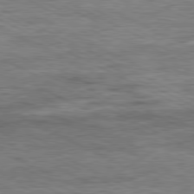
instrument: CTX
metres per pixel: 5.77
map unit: Ap
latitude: -81.1431
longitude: -76.3467
